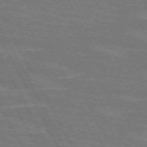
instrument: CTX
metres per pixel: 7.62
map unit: lApd
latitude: 71.6505
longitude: -55.0269
